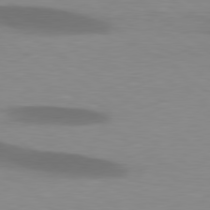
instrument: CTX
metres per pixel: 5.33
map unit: lApd
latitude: 79.2537
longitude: -47.7828
